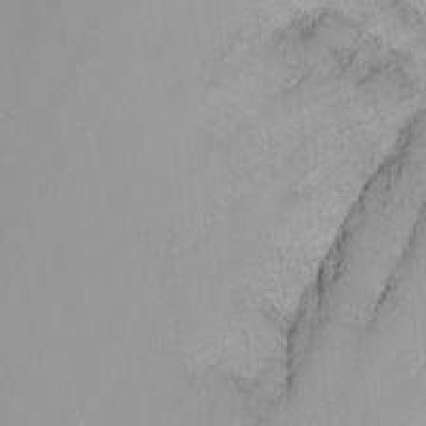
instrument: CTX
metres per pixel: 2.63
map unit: Nhu
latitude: -6.8786
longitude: -83.1592
